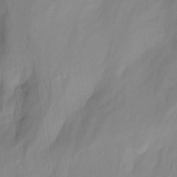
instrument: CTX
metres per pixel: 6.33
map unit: Nhu
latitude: -12.9920
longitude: -59.2537
